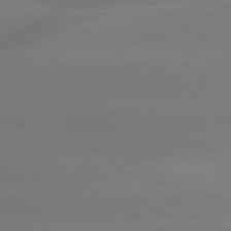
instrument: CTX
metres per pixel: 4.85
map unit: lApd
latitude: 79.8206
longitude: -134.7246
